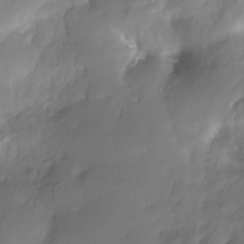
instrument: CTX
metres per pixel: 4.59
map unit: Nhe
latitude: -28.8786
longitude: -109.8016
